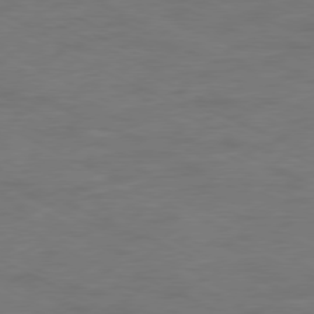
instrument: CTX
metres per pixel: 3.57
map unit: Ap
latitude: -77.3510
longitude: -75.1970
